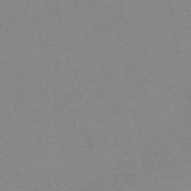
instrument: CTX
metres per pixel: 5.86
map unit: HNb
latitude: -52.8597
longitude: -45.4048
